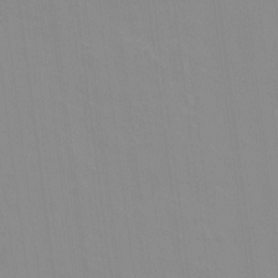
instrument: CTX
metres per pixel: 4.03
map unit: lAvf
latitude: 16.2900
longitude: -128.9514
